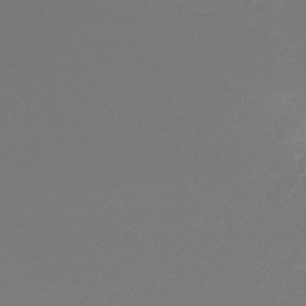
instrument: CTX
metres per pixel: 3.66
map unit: lHb
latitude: -47.9556
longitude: 60.6518
